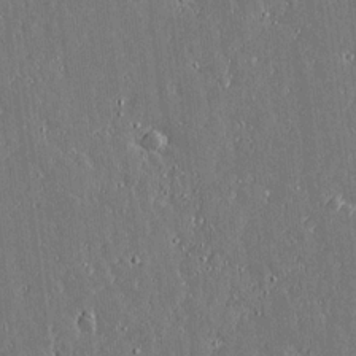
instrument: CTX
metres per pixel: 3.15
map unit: lAvf
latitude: 14.4034
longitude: -128.9136
